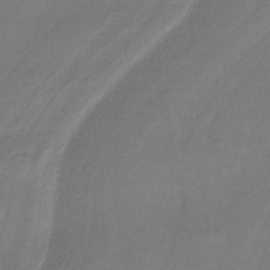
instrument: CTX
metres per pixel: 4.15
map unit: HNhu
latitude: -44.9164
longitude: 97.1053
